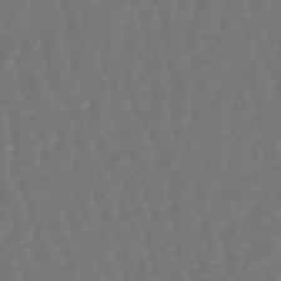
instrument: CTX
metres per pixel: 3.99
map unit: eHb
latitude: -47.0297
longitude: 79.6721
